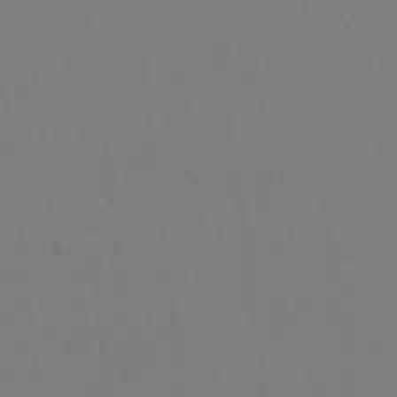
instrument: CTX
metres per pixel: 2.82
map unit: lHvf
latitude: -11.9556
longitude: -103.4237
